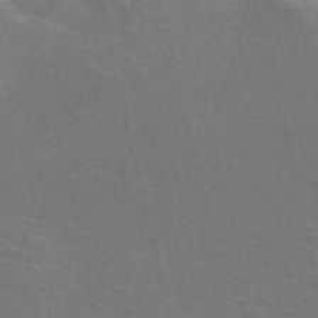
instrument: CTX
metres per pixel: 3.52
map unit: Nve
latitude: -56.8219
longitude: 52.5951
